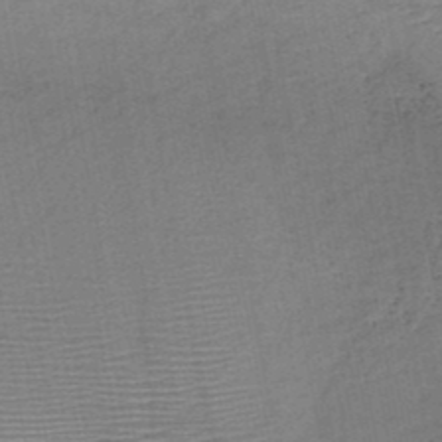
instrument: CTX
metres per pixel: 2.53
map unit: HNb
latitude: -48.0283
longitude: -40.3278
